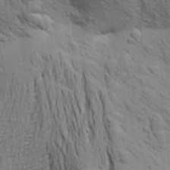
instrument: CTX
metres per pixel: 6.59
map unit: Aa
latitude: 21.8395
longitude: -150.0444
